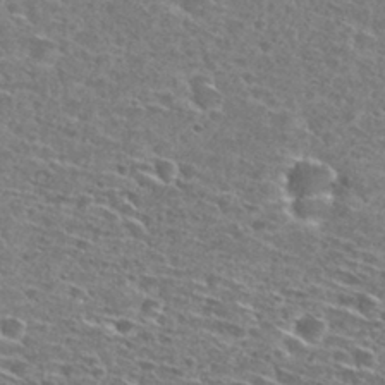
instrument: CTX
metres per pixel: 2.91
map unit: Hto
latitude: 28.1578
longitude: -46.3468
